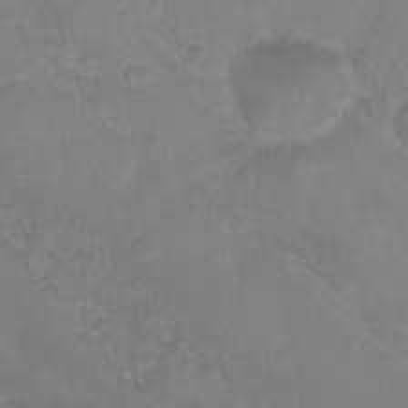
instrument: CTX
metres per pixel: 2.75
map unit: Nhu
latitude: 28.6112
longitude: -55.8772
